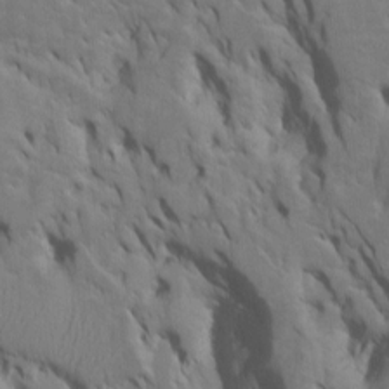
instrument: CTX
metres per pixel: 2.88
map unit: Htu
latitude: -6.5007
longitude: 144.6896
